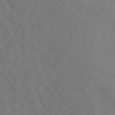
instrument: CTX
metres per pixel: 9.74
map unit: Ht
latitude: 12.2901
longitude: -40.9324
